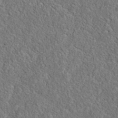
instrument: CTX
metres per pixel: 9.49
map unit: eAb
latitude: 36.0822
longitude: 112.3306
